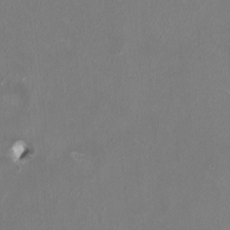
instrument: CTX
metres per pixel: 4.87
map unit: HNhu
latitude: 1.3670
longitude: -3.3859
